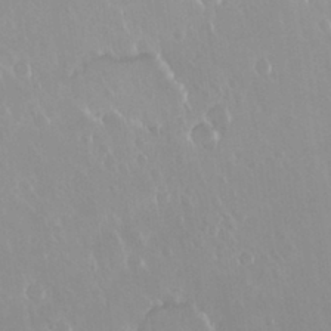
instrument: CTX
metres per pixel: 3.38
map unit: Nhu
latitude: 29.8016
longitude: -57.0080
